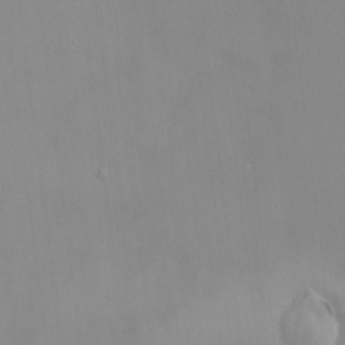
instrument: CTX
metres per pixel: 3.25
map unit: HNhu
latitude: 3.4237
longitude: 6.8219
